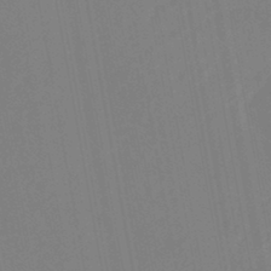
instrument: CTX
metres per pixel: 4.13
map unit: HNhu
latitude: -46.5196
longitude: 93.1809
